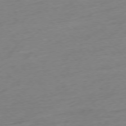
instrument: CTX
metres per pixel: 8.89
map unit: Hpe
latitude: -77.0109
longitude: -13.8017
